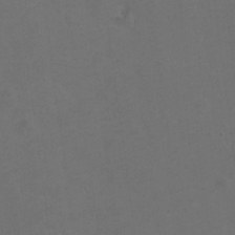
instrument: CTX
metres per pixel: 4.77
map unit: Hto
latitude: 4.0444
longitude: -32.8191
